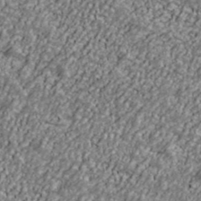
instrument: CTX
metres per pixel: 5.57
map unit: Ave
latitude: 40.7624
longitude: -111.6694
